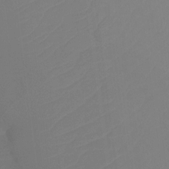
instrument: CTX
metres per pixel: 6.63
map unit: Ht
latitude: -14.2740
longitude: -50.3845
